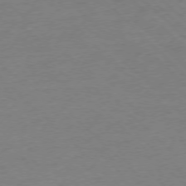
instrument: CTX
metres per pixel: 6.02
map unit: Ap
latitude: -77.0675
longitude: -57.5371
